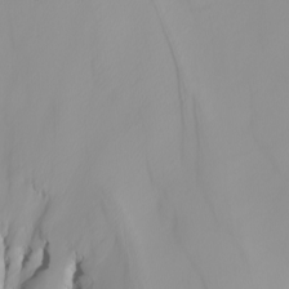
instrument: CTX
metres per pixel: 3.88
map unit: Nhu
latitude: -4.8786
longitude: -94.5357
